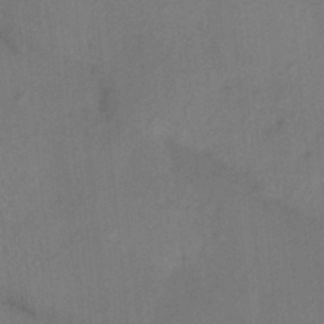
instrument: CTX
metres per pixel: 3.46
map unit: HNhu
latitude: 13.3293
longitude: 10.3873
